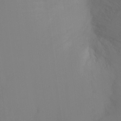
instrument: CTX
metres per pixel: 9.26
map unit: Ht
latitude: -13.6533
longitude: -44.5734
